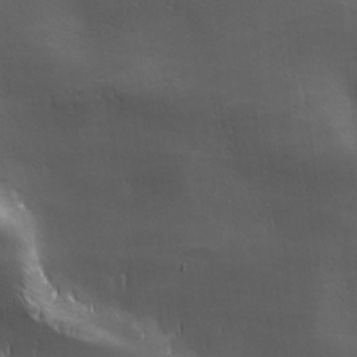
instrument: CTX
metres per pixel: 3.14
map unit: lAa
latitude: -6.8786
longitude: -121.8584
